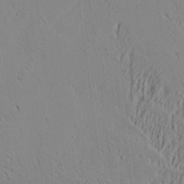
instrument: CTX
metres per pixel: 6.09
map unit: Aa
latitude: 21.8584
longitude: -139.7450
